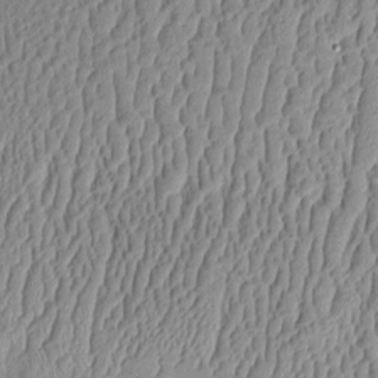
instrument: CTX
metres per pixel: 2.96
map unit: Aa
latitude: 9.7639
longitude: -128.6868
